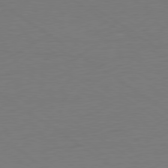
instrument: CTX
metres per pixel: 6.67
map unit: Ap
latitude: -79.8233
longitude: -59.6316
